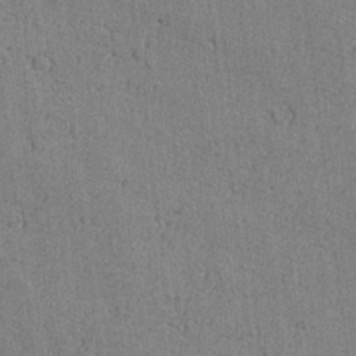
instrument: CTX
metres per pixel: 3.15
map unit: lAvf
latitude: -6.0472
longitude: -114.4601
